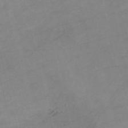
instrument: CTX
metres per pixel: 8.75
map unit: HNb
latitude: -54.4818
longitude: -49.6694
